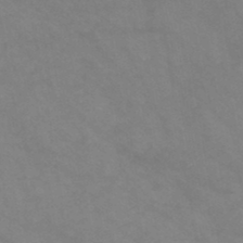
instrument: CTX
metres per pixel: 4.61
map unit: HNb
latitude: -46.4062
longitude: -36.9325
